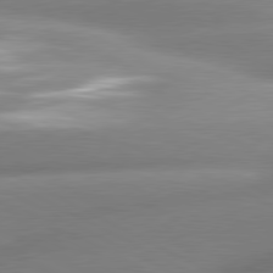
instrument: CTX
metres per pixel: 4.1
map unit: lApd
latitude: 80.3278
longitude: -159.4049
